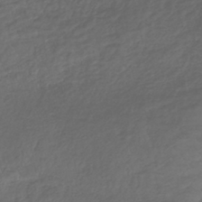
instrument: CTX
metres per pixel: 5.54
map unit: lHb
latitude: -39.4266
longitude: 70.2362
